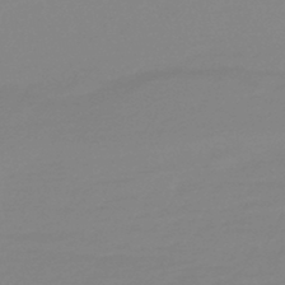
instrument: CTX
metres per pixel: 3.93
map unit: lHb
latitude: -44.2551
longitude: 75.9556
